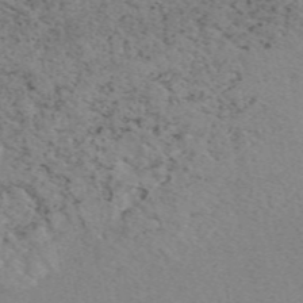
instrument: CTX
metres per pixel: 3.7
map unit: eAb
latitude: 49.7072
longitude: 107.5777
